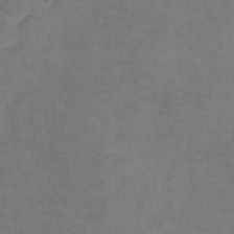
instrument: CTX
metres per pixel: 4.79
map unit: Ht
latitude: -5.5021
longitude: -35.8961
